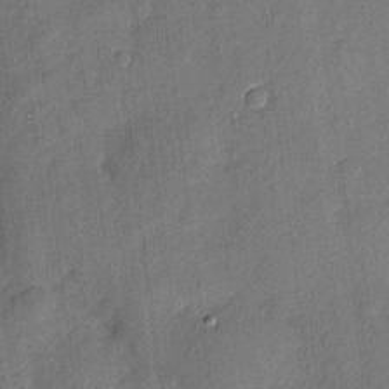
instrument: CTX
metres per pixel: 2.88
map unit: eHh
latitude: 4.0822
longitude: -74.4979
